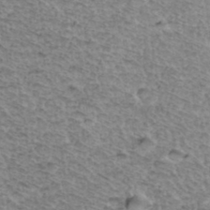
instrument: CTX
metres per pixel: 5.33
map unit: Hto
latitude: 37.6316
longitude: -46.4034
